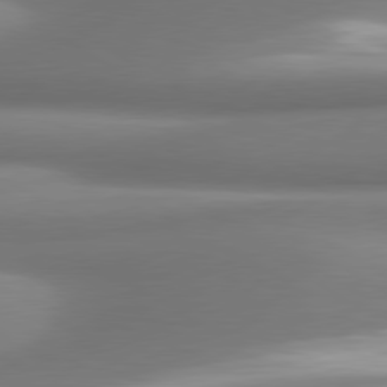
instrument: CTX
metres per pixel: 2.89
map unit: lApd
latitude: 80.0822
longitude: 179.1053
